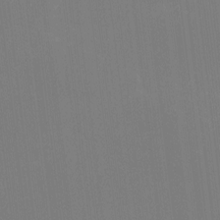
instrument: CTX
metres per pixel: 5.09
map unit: HNhu
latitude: -2.2928
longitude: -6.9703
